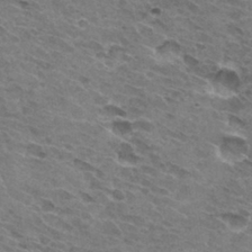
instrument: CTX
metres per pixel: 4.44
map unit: Hto
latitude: 31.8962
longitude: -45.4048
